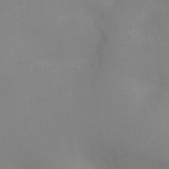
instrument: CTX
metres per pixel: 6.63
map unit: Nhu
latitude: 3.7260
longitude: -25.4048
